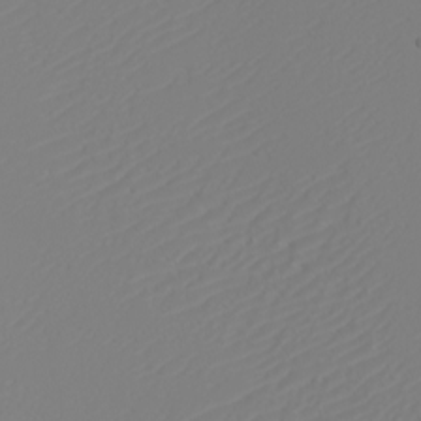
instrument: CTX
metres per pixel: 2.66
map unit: eHh
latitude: -6.1983
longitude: -85.6883
